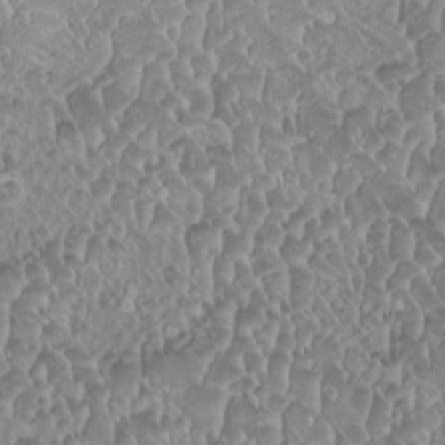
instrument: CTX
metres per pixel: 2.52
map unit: HNhu
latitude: -1.4455
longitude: -0.0444
